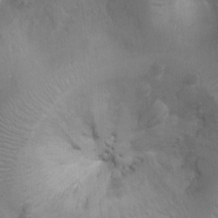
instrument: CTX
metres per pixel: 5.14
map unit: Ht
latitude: 2.7813
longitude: -28.2900
